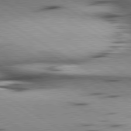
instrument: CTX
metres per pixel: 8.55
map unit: lApd
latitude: 80.2711
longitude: 159.0486
